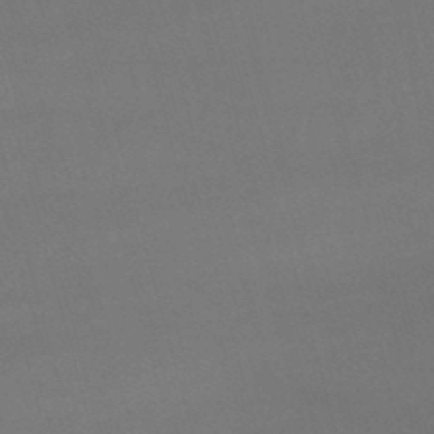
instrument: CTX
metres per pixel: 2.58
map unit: lHb
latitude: -47.8233
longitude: 63.7666
